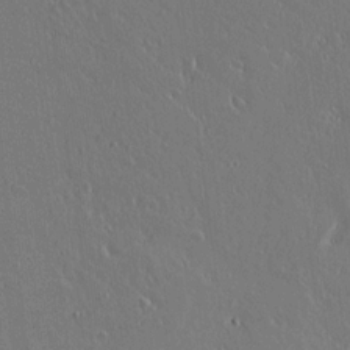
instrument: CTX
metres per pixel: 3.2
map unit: lAvf
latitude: 15.3104
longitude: -126.7813
